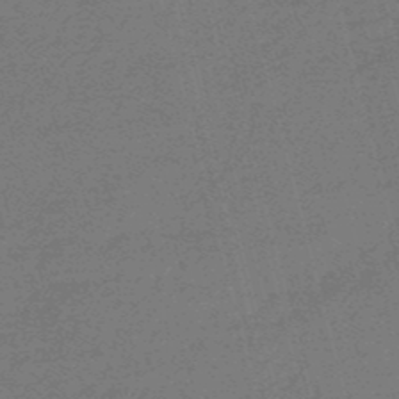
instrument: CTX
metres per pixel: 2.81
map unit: eHb
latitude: -48.9353
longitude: 87.3132
